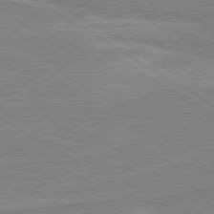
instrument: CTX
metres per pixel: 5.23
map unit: lApd
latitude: 80.3089
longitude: 169.6532
